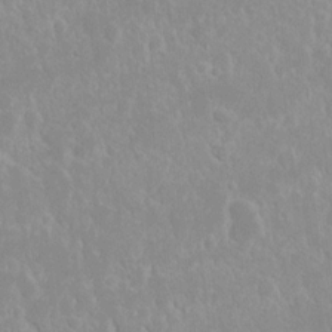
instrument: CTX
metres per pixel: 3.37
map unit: eHh
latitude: 14.8569
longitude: -72.2712
